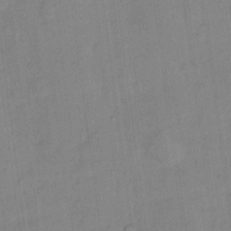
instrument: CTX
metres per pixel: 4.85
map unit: Hto
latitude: 15.3293
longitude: -39.8394
